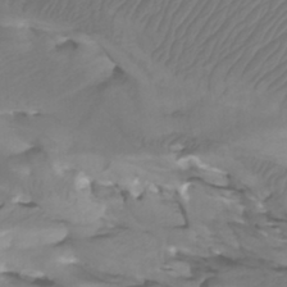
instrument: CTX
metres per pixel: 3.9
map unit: Htu
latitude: -4.8597
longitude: -76.7435
